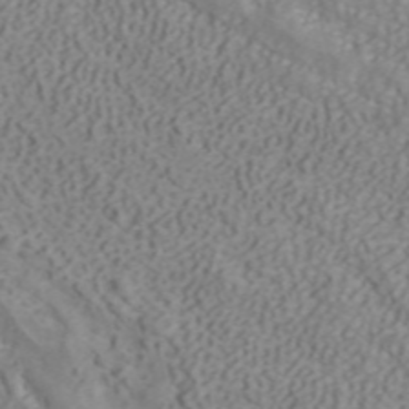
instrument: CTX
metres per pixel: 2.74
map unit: ANa
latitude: 40.1577
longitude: 34.3306
